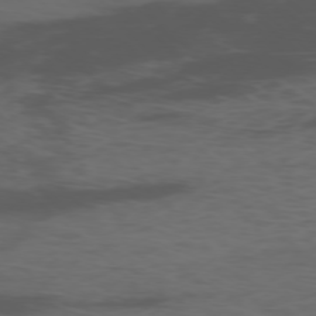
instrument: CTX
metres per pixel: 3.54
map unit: Ap
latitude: -76.6518
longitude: -67.2914
